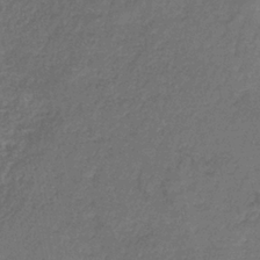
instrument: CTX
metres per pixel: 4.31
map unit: HNb
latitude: -34.8030
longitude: 59.3320
